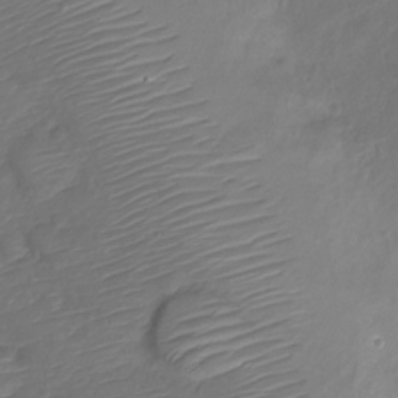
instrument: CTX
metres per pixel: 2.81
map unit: Nve
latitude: -19.9178
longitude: 108.1039
